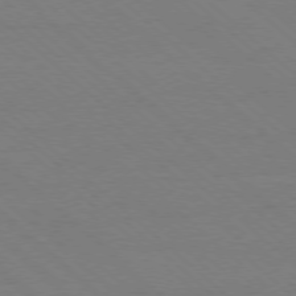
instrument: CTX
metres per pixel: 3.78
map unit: Ap
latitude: -78.1416
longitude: -84.8002
